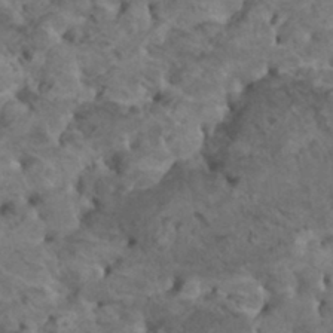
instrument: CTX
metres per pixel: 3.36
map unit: HNhu
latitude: 6.7813
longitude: -1.0080
